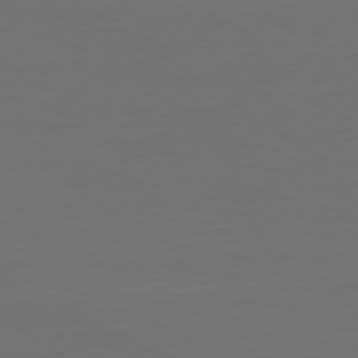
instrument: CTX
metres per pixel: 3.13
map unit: Hpe
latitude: 75.2915
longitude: -128.8569
